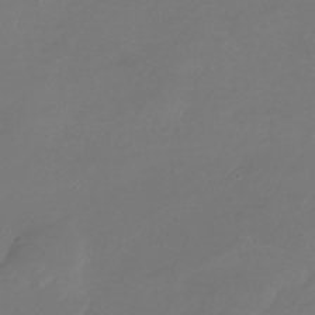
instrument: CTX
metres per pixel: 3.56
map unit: Nhu
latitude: -28.1795
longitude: -72.3657
